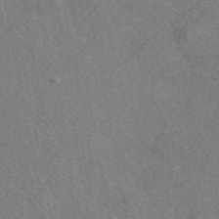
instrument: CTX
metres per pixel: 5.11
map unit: eAb
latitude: 48.6113
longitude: 110.4629
